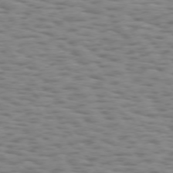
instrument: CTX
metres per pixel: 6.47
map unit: Hpe
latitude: 73.3671
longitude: -133.0647
